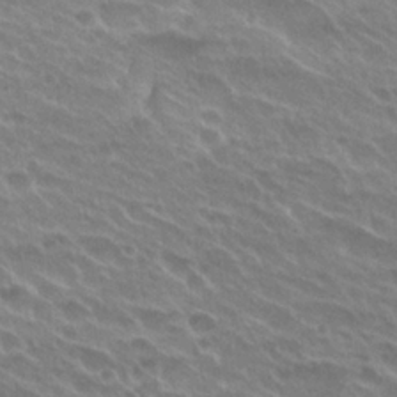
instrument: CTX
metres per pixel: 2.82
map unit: Hto
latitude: 25.4615
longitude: -36.5357
